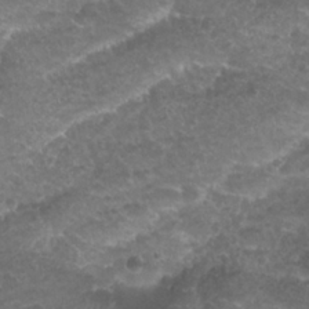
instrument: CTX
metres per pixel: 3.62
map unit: Nhu
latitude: 25.2348
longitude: -52.1011
